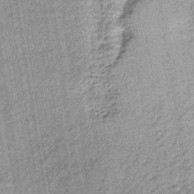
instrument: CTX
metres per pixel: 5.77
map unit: lHb
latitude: -36.9541
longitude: 64.0283
